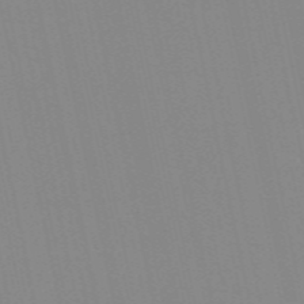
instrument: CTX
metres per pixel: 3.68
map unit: Nve
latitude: -57.6911
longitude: 60.5385
